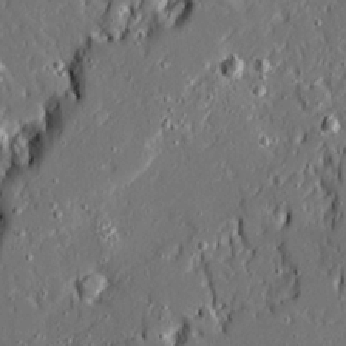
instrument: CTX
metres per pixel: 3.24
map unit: Ave
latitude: 20.3656
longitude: -127.9150
